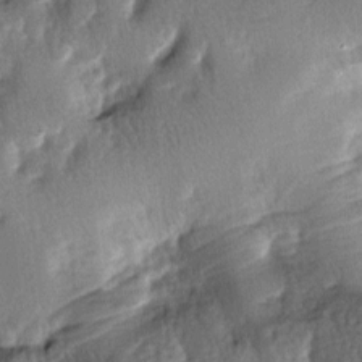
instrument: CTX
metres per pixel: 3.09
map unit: lAa
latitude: -7.0675
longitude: -124.3089
